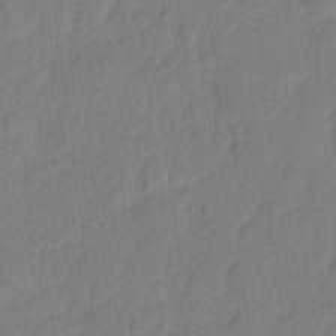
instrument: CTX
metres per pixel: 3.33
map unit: eHh
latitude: 10.1956
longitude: -65.7639
